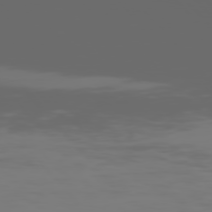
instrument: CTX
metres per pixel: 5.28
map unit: Hpe
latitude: 75.8205
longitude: -127.8206
